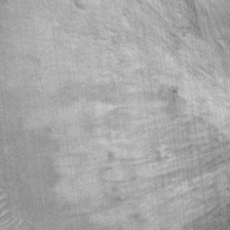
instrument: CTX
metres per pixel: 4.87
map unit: Ht
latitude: 11.0270
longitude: -38.1578
